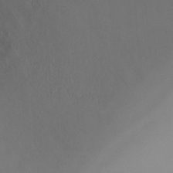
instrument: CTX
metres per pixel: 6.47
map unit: Ht
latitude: 2.1200
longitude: -34.2333
